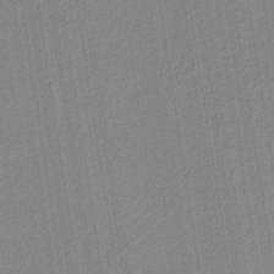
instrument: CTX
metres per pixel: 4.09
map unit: eAb
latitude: -38.2740
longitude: 51.9556
